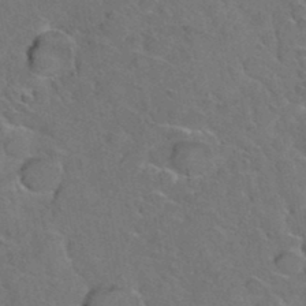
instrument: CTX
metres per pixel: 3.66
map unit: Hto
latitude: 35.6882
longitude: -48.9514
